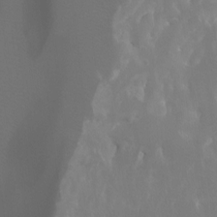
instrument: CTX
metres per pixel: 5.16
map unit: Htu
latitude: -7.1998
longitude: -32.6490
